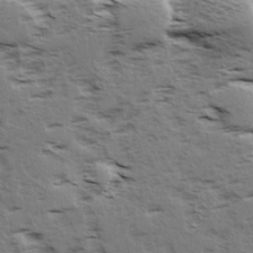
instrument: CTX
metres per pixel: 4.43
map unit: Ave
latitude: 15.1970
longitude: -103.7638
